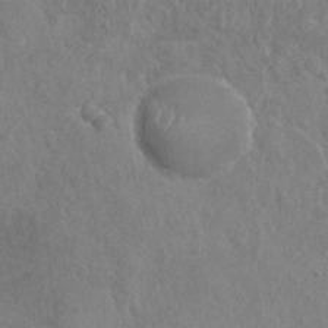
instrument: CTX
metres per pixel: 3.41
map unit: Nhu
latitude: -31.1809
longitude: -61.7449
